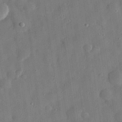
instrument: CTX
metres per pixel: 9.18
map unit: eHh
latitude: 30.2523
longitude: -74.7813
